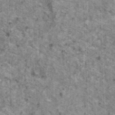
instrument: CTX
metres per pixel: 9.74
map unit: HNhu
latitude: 2.5168
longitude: 4.7463
